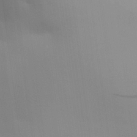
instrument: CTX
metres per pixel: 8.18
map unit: Aa
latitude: 26.1767
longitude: -142.9892
